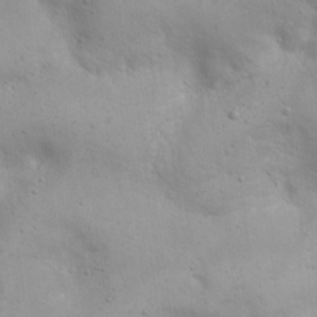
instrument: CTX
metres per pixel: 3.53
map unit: eHh
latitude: 20.6491
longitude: -61.5749
